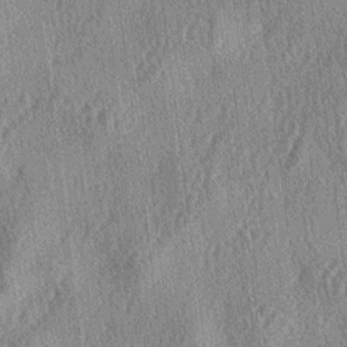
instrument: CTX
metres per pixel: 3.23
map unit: lAa
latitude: -4.7085
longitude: -126.2523
